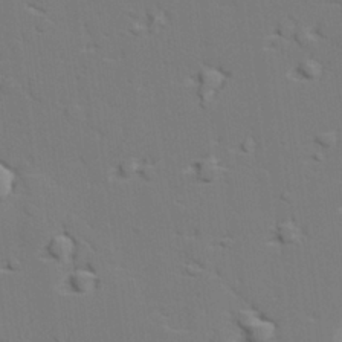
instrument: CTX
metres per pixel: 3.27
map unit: lAvf
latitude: 27.5938
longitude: -109.5749
